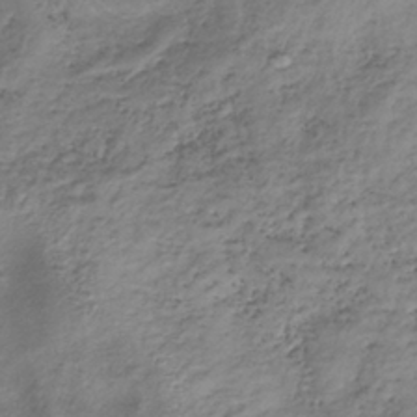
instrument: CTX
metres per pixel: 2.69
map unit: lHb
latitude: -35.3699
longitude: 68.1038
